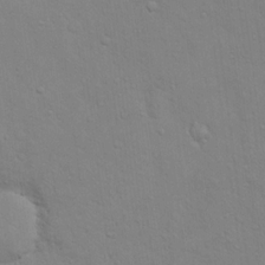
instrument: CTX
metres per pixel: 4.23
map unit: eHh
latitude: 16.2334
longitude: -66.5167
